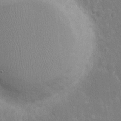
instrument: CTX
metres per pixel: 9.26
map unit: eHh
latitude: 14.1956
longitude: -71.9150
